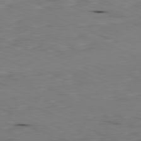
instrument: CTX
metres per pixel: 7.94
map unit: Ap
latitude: -81.8989
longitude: -68.8947
